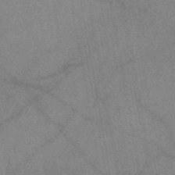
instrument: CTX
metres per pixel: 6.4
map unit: eAb
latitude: 48.4412
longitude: 110.6707
